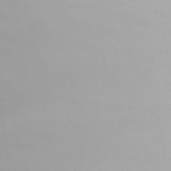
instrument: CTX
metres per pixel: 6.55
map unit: Nhu
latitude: -5.2376
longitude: -90.8569
